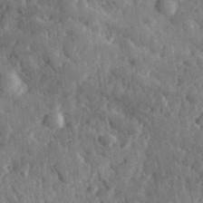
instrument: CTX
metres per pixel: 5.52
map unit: lHvf
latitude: 35.0647
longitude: -87.3859
